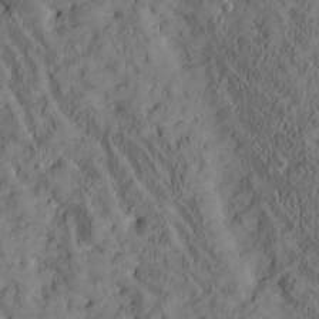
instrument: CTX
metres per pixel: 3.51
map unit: Htu
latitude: -3.3698
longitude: 174.6329
